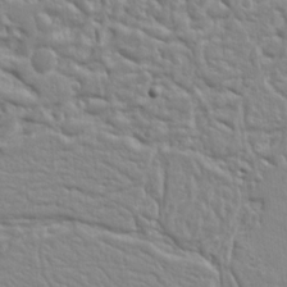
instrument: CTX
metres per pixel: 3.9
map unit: Ht
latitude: 8.3278
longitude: -77.3481
